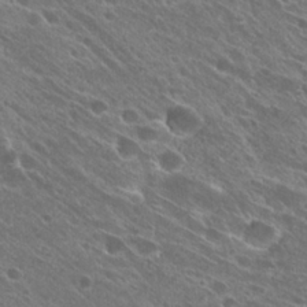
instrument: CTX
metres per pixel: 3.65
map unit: Hto
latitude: 27.2726
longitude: -41.8961
